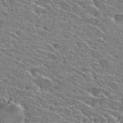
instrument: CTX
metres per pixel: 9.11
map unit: Hto
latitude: 28.7057
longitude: -43.0647
